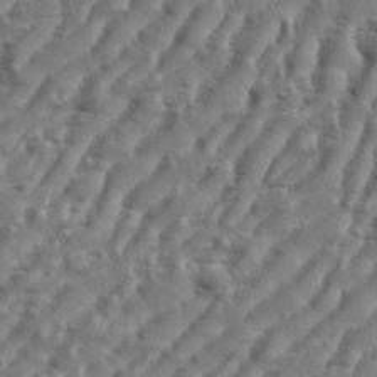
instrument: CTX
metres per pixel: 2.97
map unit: eHh
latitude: 36.3090
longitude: -134.0822
